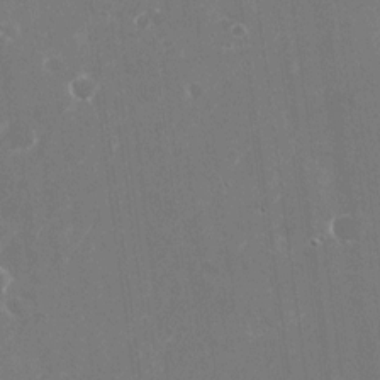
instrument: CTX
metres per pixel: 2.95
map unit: Nhu
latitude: -25.5588
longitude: -72.0822
